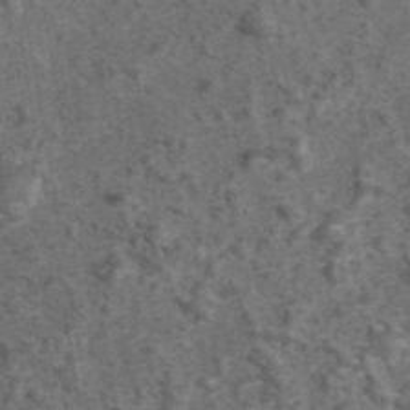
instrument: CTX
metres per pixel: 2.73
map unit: eAb
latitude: 43.4049
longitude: 107.4644
